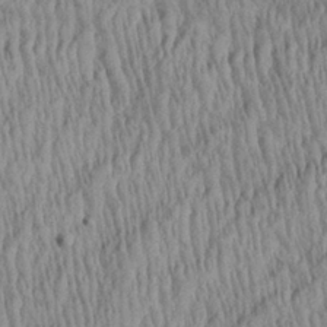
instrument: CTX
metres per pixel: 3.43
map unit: Aa
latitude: 29.1214
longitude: -137.8773
